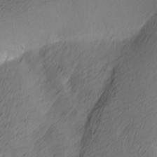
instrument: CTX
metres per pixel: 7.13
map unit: Ave
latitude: 13.7450
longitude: -106.4412
